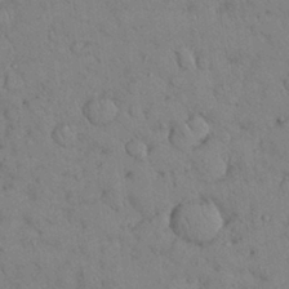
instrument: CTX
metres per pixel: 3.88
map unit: Nhu
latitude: 28.6112
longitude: -70.7057
